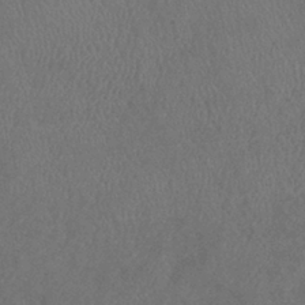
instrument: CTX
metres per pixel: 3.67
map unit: lHb
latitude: -38.4629
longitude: 74.0472
